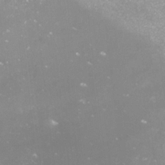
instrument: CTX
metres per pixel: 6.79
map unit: Nve
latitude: -18.2173
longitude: -59.3671
